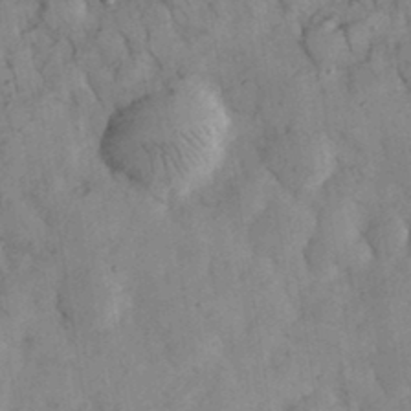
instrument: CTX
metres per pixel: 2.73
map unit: eHh
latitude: 35.2348
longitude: -68.9892
